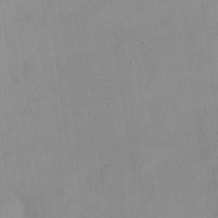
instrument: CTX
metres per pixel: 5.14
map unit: eHh
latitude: 24.1955
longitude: -64.6113
